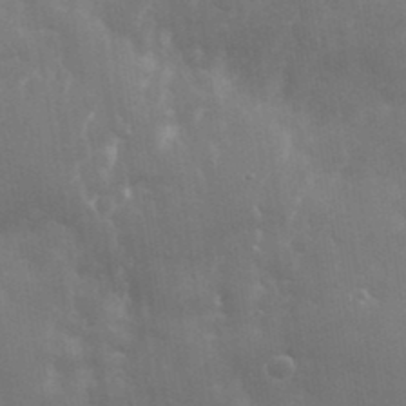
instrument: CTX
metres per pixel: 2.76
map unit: eHh
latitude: 35.5749
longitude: -58.8191
